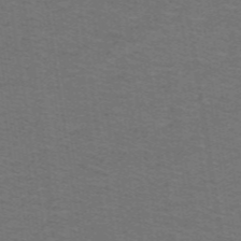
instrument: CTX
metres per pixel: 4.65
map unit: lHb
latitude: -42.6518
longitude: 54.4062
